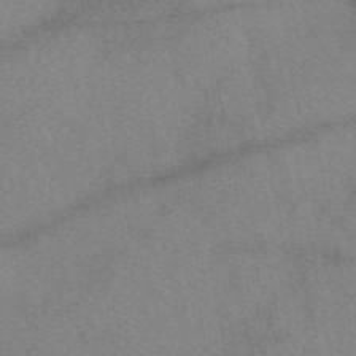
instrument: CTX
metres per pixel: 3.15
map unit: eAb
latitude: 48.8002
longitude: 110.4062
